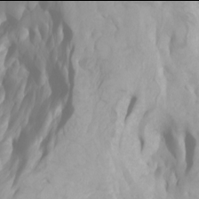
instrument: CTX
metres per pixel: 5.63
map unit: Ht
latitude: -2.0094
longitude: -61.8016
